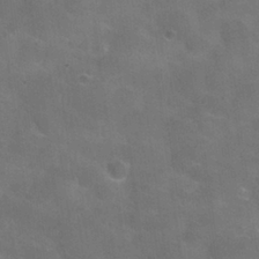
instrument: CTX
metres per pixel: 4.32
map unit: Nhu
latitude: 27.2159
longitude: -55.6505
